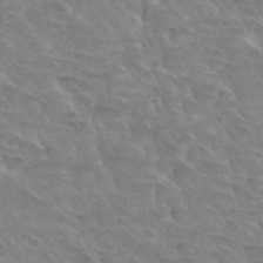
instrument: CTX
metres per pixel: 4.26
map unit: Hto
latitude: 32.9136
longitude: -45.6694
